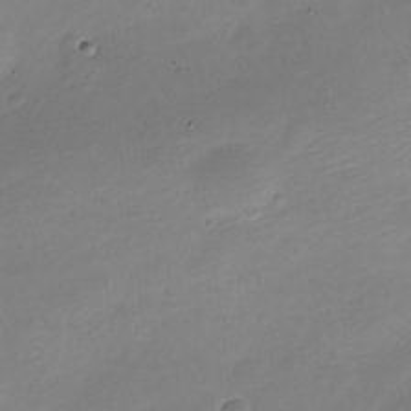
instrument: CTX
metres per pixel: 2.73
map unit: Nve
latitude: -21.9178
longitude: 105.6910
